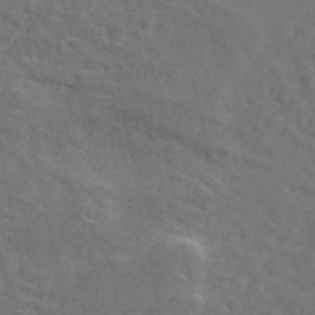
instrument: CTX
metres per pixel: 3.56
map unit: ANa
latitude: 49.8205
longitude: -81.9339
